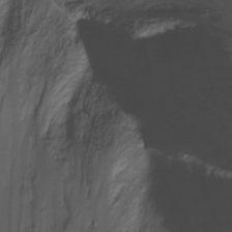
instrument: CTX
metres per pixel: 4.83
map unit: Hto
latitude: -13.1242
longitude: -42.3845
